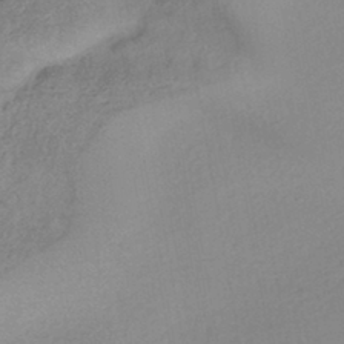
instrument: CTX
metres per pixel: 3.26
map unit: HNhu
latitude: -43.5966
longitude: 95.5966
